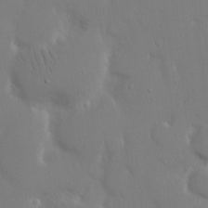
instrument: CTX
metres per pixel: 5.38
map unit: eHh
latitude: 14.7058
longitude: -71.4993
